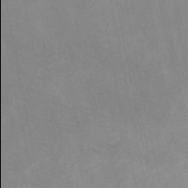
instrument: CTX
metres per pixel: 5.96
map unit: HNb
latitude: -52.3684
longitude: -49.9906
